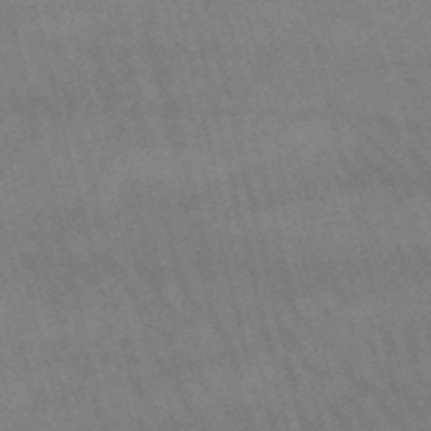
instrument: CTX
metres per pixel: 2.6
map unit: lHb
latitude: -46.9164
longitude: 76.3306
